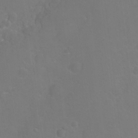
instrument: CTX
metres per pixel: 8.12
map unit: Nhu
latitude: -7.9178
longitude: -43.8961
